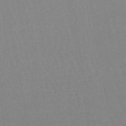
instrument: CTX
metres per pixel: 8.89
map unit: lHb
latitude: -46.1228
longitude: 78.5573
